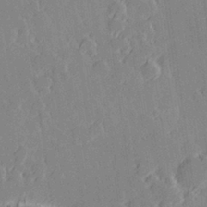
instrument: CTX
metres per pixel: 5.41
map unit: Hve
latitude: 27.6127
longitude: 145.2187
